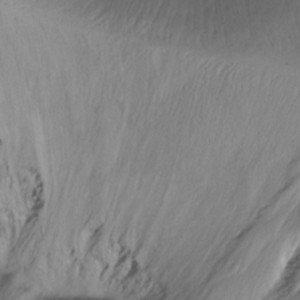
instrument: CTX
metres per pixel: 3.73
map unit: Ht
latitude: -13.0675
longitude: -45.2159
